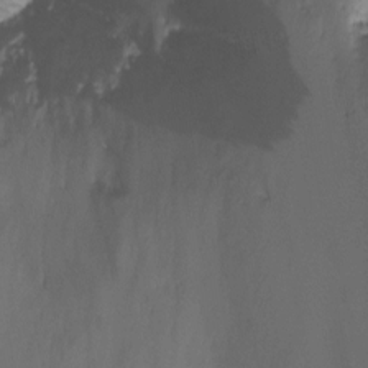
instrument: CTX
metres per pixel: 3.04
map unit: Nhu
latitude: -12.1984
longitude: -49.8394
